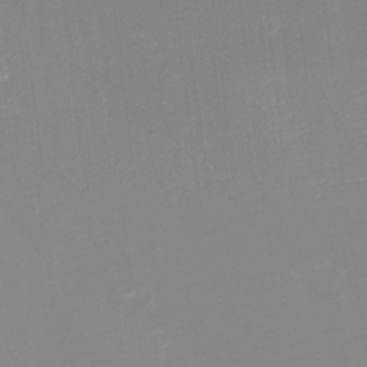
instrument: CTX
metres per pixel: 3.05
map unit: eHh
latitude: -4.1605
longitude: -76.5734
